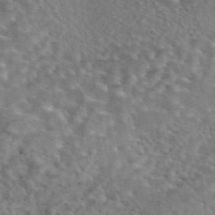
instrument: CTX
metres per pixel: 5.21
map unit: eAb
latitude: 44.9136
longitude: 114.6140
